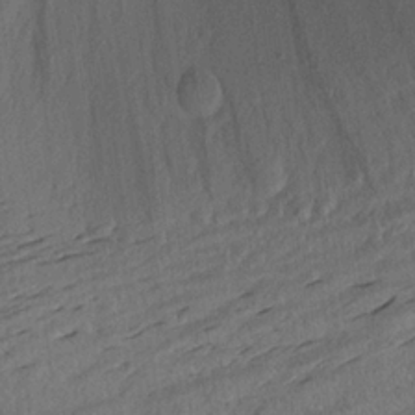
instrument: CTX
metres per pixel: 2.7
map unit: Aa
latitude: 22.2522
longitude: -143.2348
